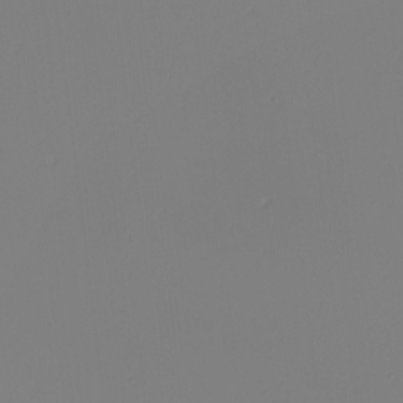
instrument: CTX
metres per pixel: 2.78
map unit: Nhu
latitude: -6.3117
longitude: -95.0837
